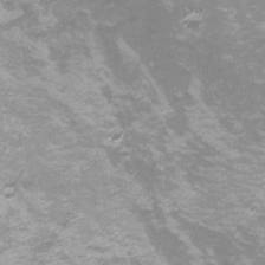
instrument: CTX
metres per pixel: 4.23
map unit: Nhu
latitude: -8.5763
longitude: -72.2711
